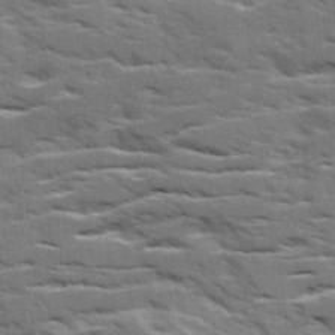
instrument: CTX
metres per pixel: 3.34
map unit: Ave
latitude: 18.1955
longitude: -129.9339
